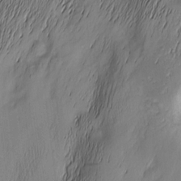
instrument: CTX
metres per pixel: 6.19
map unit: Nhu
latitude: -5.9556
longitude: -150.8380
